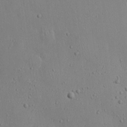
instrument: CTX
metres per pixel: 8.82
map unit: eHh
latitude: 25.2537
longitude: -72.1578
